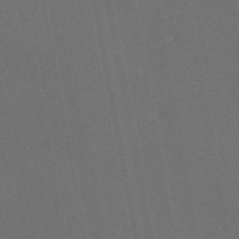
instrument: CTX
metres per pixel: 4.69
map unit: eAb
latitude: 47.4427
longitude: 116.7652
